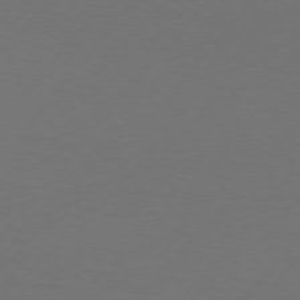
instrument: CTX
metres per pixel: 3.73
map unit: Hpe
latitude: 76.5356
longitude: -138.7057
